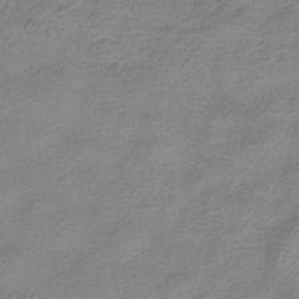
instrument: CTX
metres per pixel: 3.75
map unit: HNhu
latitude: -41.6344
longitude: 101.0297
